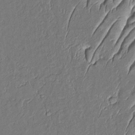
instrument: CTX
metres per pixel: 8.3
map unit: Aa
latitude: 9.1970
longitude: -131.9717
